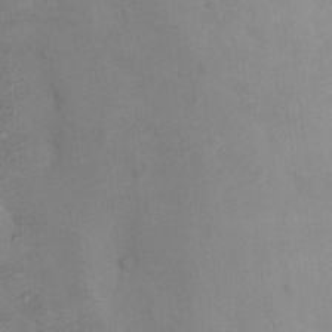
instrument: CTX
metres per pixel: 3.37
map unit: Nhu
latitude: 8.4034
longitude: -24.6301
